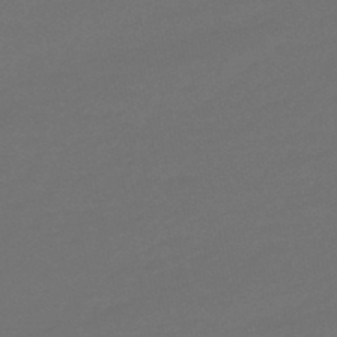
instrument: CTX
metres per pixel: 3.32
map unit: eHb
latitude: -47.7666
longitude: 87.8800
